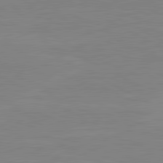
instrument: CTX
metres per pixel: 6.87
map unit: lApd
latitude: 81.2537
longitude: -176.3845
